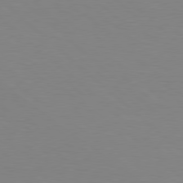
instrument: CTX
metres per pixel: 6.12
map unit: Hpe
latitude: 78.2334
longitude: -161.3670
